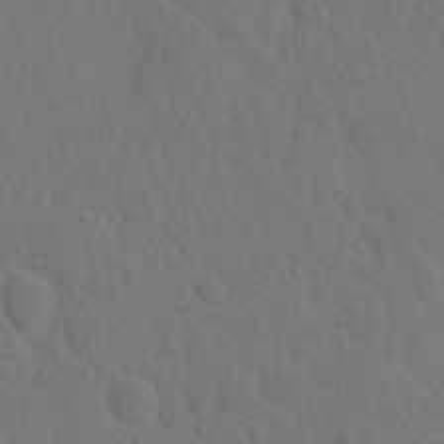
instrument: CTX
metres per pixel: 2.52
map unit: eHh
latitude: -2.0472
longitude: 18.7274
